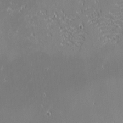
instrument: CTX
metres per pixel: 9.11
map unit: eHh
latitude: -2.4628
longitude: -83.9906
